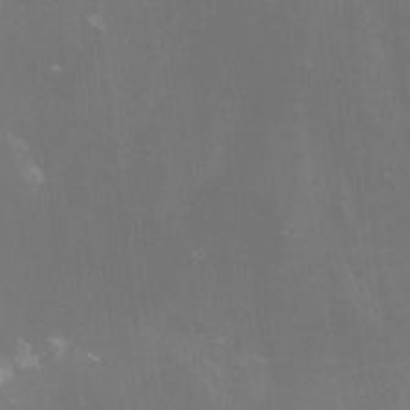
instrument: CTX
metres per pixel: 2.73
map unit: lHvf
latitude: -13.5399
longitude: -100.6491
